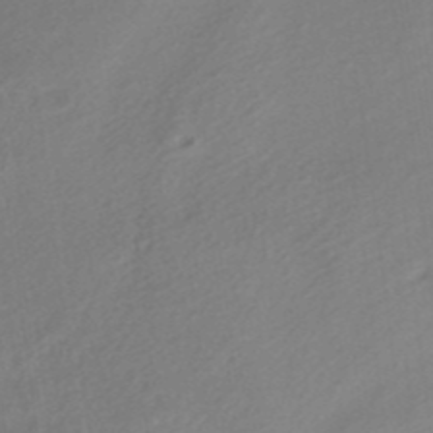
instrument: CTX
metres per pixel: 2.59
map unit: HNhu
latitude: -42.0661
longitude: 92.8219
